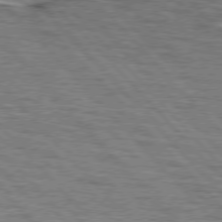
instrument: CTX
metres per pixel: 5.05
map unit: lApd
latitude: 76.4790
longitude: -72.3657
